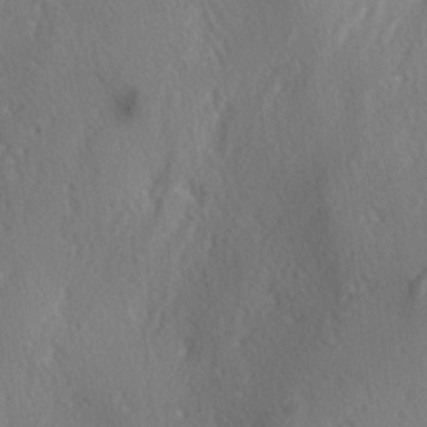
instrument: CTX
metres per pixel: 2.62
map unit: lAa
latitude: -4.7841
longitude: -124.4601
